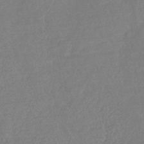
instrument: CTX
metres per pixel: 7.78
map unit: lHb
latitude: -41.5399
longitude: 73.5588
